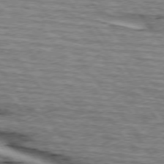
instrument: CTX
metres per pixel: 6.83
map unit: lApd
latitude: 74.6113
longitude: -75.4426
